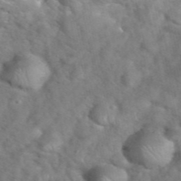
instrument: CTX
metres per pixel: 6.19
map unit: eHh
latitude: 40.4601
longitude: -56.7057
